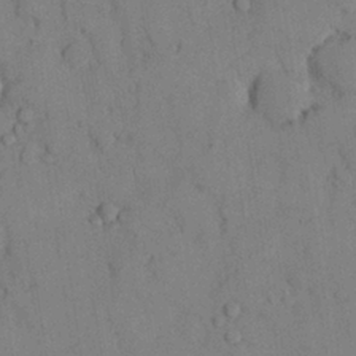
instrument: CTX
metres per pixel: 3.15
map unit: Nhu
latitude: 28.3278
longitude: -72.0444
